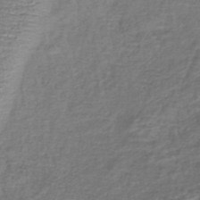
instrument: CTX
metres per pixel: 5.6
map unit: lHb
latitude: -42.1038
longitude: 76.0283
